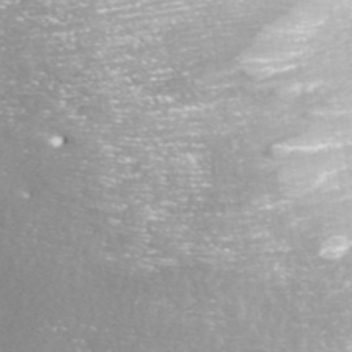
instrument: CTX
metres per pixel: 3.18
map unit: ANa
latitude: 42.2145
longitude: 23.8612
